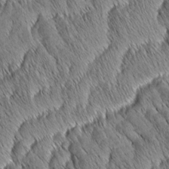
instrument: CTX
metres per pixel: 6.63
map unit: Aa
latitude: 6.5168
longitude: -130.4412
